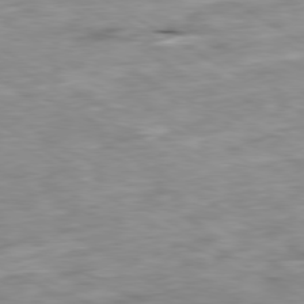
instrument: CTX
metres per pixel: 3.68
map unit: Ap
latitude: -80.1606
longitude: -74.4034
